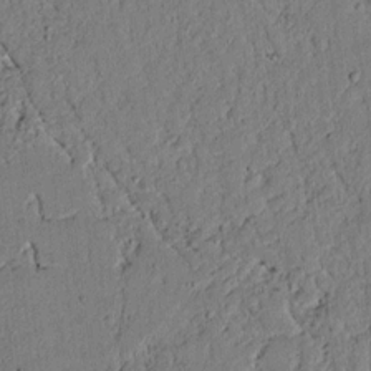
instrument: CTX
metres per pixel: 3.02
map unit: lAvf
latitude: 5.2348
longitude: 169.0864
